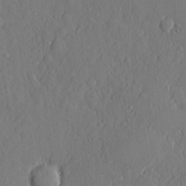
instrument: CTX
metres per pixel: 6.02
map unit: eHh
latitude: 5.1781
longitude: -75.2537
